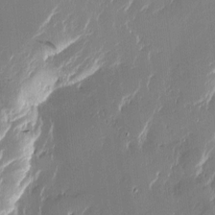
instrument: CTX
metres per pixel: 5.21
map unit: Htu
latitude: -5.9556
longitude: 176.1606
